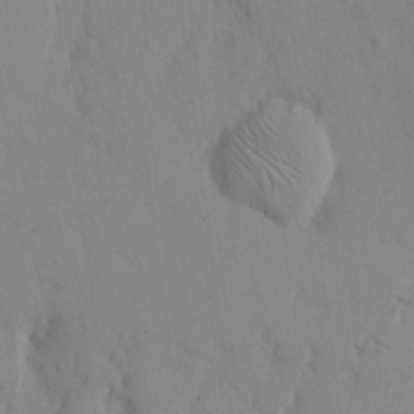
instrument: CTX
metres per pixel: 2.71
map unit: eHh
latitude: 12.2901
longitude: -61.5749
